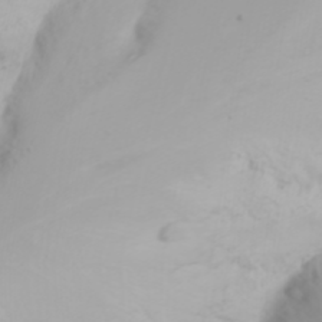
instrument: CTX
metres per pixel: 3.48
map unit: Nhu
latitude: -0.3496
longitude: -76.1011
